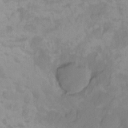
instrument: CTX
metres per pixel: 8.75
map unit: Hto
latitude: -11.8611
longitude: -40.0822
